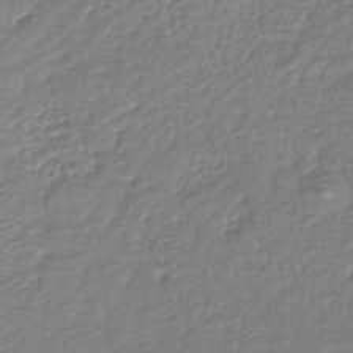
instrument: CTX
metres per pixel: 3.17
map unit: lHb
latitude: -41.2943
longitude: 75.7667
